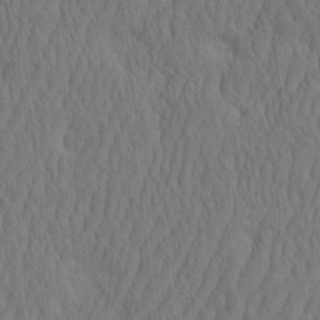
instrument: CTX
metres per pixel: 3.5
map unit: eHh
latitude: -2.3495
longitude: 15.8045
